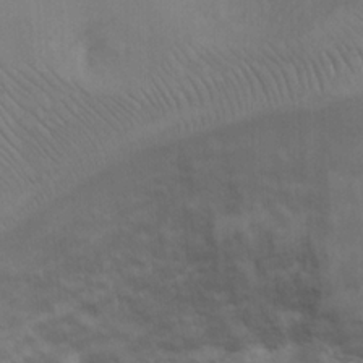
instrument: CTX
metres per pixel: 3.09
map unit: Ht
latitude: 3.3859
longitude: -28.6112
